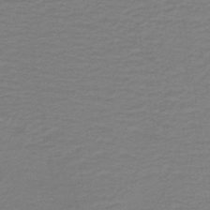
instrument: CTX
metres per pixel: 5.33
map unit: lHb
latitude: -41.3887
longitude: 52.6140
